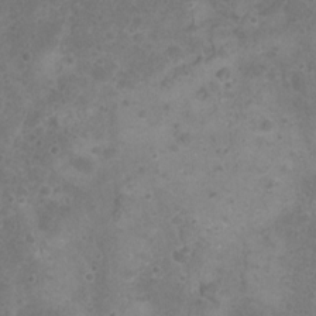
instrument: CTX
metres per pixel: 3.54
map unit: Nhu
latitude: 4.1578
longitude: -17.5938
